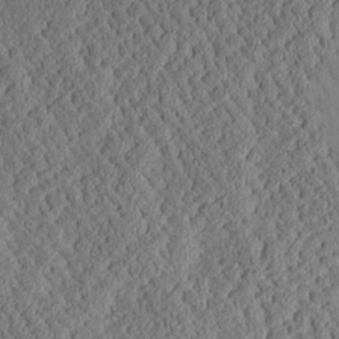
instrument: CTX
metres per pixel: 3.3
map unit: Aa
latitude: 24.6868
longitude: -133.4238
